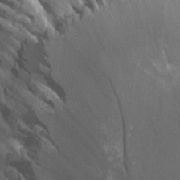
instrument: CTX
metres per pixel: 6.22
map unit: Htu
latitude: -1.1998
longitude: -76.8191
